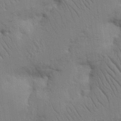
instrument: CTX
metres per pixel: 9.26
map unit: Nhu
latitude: 16.0822
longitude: -75.1214
